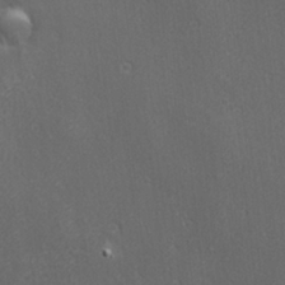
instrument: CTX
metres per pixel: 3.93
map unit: Ave
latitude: 22.0822
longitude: -137.0081
